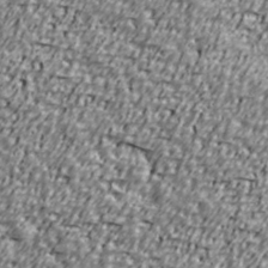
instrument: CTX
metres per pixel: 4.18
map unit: Ave
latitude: 40.9135
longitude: -112.2900
